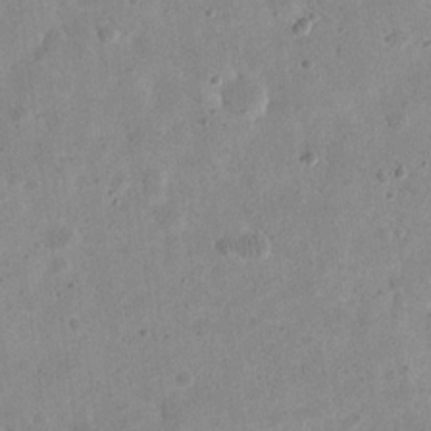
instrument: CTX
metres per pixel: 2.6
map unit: eHh
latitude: 21.8206
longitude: -67.5560
